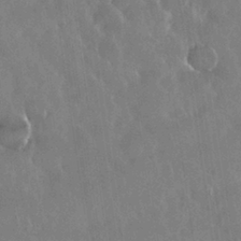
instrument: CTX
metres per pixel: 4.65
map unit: Nhu
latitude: 29.1970
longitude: -62.8380
